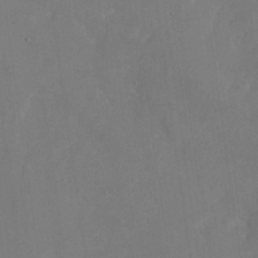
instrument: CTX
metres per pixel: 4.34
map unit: Nhu
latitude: -25.7100
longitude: -70.6679
